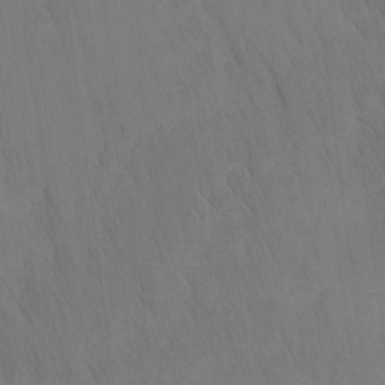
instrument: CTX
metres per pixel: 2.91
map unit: Nhu
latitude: -4.5196
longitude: -151.0458
